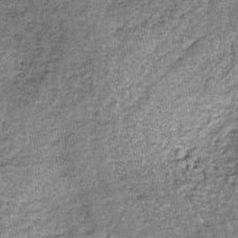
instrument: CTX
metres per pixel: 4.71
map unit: lHb
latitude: -39.0486
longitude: 64.7463
